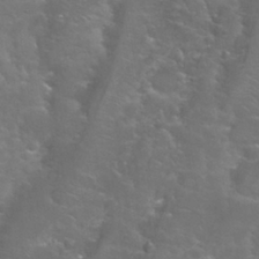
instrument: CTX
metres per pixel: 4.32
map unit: Nhu
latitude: 28.5923
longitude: -60.5545
